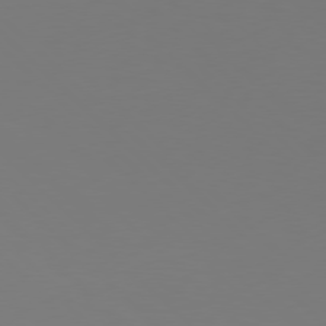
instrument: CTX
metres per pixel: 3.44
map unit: Hpe
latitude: 77.1403
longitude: -171.7072
